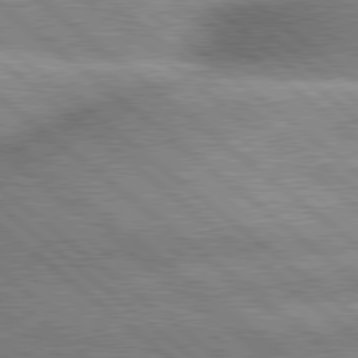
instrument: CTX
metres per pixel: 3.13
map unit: lApd
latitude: 79.9150
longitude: -148.6113
